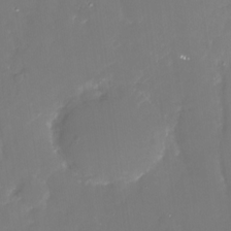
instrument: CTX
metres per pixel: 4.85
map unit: Nhu
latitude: -29.2565
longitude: -78.1389
